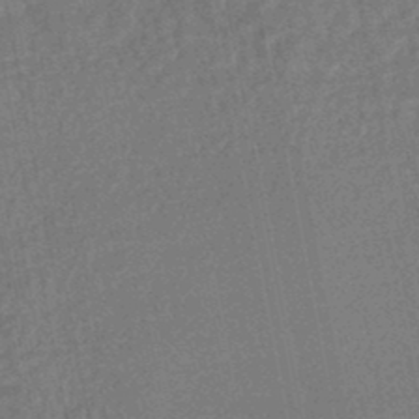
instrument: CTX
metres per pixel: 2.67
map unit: HNhu
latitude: -47.3509
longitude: 99.2187
